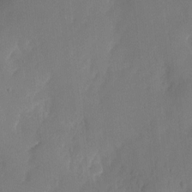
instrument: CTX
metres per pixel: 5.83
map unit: Nhu
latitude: -22.5385
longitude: -71.6883
